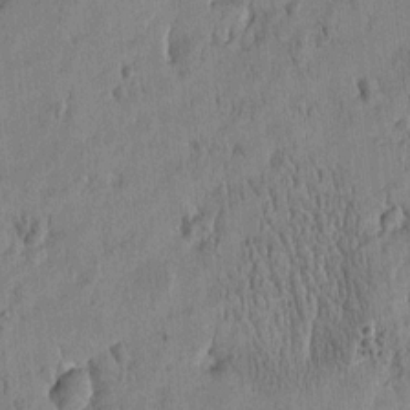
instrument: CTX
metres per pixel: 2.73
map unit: Htu
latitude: -4.9919
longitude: 175.1053
